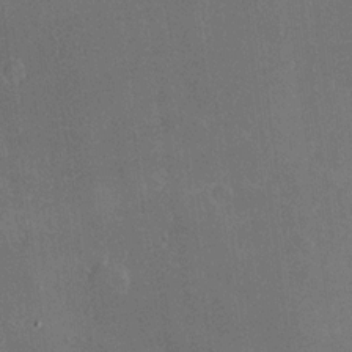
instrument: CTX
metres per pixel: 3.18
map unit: Hve
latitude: 17.6694
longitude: 150.4818
